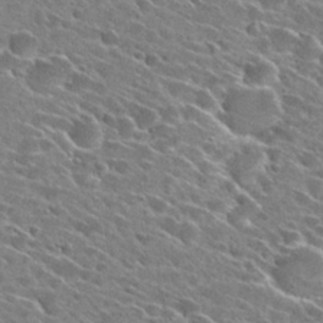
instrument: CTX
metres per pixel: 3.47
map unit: Hto
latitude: 27.0836
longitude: -43.0647
